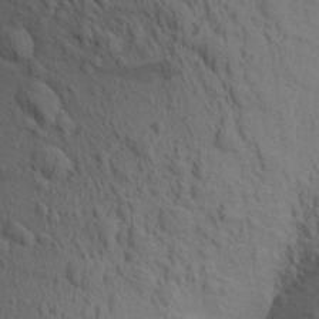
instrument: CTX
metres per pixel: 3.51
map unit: Aa
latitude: 19.2915
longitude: -149.2159
